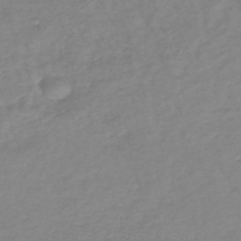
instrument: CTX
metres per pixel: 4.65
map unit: lHb
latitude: -41.0486
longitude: 71.4832
